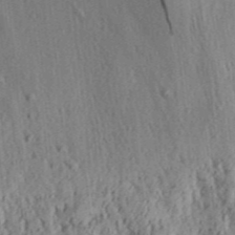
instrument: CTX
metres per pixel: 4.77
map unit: Aa
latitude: 30.4223
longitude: -136.9325
